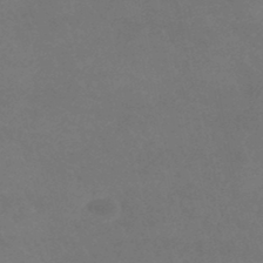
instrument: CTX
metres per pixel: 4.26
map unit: lHb
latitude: -38.1606
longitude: 73.2754
